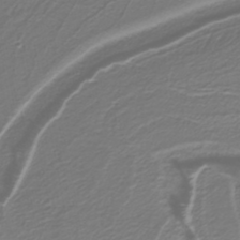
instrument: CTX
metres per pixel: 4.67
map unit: lHb
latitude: -39.2187
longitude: 53.4454
